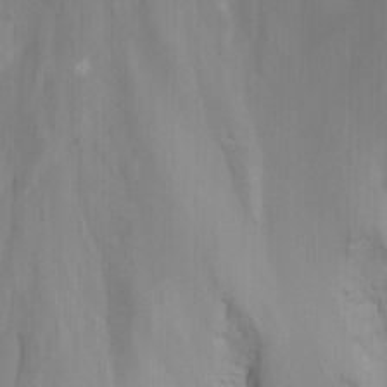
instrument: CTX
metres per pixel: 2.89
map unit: Nhu
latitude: -9.3510
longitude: -77.4048
